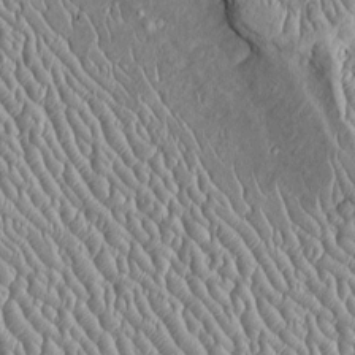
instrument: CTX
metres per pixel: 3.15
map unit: Htu
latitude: -6.0850
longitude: 157.3510
